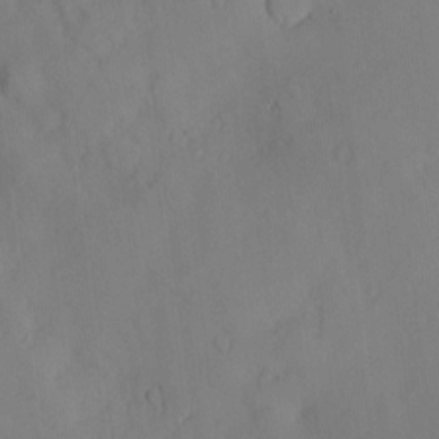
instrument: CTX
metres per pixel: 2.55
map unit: Hve
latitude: -9.7100
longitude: 175.8233
